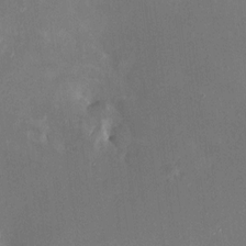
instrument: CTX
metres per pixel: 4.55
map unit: HNhu
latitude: 6.9892
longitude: 3.1809
